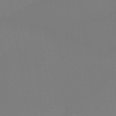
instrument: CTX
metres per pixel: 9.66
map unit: Htu
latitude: -14.2740
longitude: -47.9339
